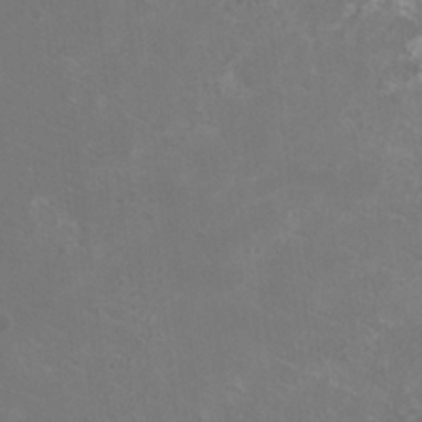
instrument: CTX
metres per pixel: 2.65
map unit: HNhu
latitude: 0.9702
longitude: -1.4237
